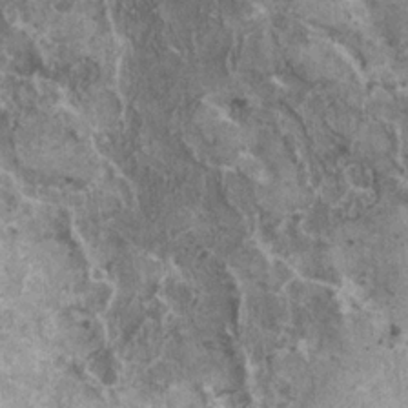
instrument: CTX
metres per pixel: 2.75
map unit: HNhu
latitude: 1.6127
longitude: 4.7274
